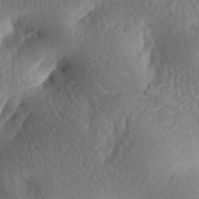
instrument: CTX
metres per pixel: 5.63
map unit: lAa
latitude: -8.0283
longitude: -127.6883
